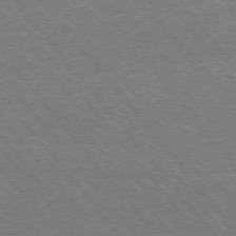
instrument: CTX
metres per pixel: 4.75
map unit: Hpe
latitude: -76.1039
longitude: -13.8583
